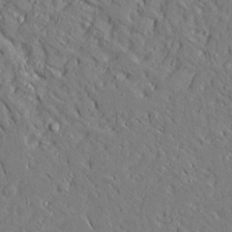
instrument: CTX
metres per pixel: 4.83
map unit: Ave
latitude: 13.8961
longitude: -139.6316
